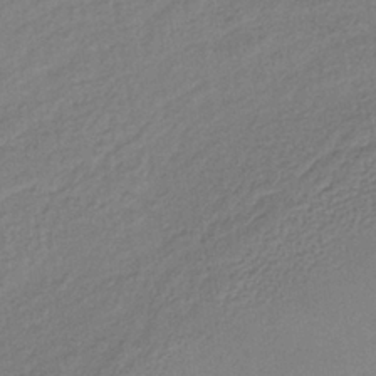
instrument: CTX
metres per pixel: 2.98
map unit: lHb
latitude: -37.4454
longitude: 69.1431
